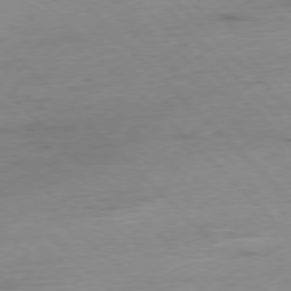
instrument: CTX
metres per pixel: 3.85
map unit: Ap
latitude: -77.2565
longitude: -88.8569
